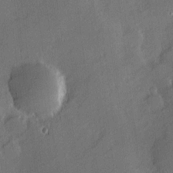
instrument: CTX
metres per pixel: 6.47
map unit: Hve
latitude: 18.1011
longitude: 150.5952
